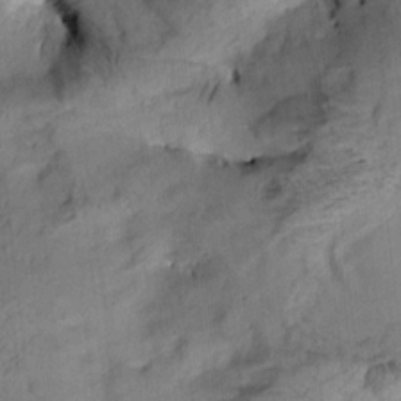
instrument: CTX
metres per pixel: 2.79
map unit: Aa
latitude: 9.5749
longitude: -142.8569
